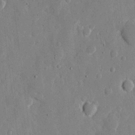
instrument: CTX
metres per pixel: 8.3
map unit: eHh
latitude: 11.3104
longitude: -67.4237
